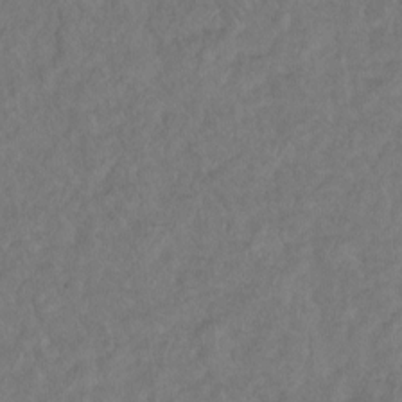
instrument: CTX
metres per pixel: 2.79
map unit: Hto
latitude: -7.9178
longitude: -39.8394
